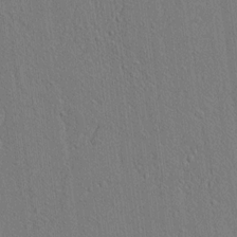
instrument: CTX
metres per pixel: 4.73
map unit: lAvf
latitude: 7.4804
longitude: 167.4643
